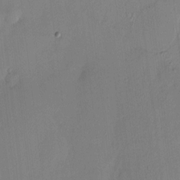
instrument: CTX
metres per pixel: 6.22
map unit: HNhu
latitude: 4.8758
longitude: 10.9920
